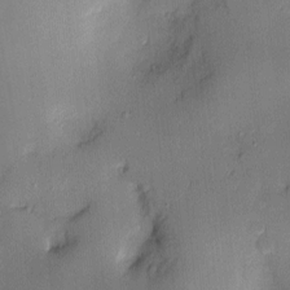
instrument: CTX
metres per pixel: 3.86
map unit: Nve
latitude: -8.2928
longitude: 175.0675
